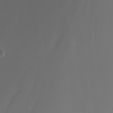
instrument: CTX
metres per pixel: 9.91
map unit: Nhu
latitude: -8.0283
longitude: -79.8584
